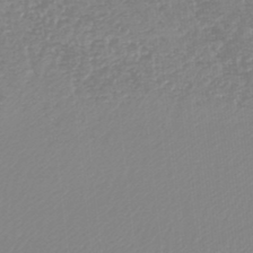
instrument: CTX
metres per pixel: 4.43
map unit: lHb
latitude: -45.3888
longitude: 65.4266
